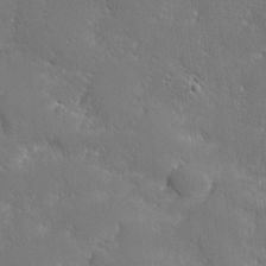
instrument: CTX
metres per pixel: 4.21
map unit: lHvf
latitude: 25.8394
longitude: 141.1242
